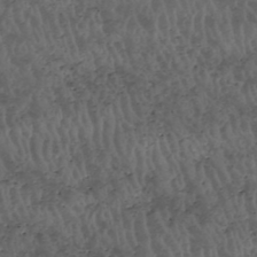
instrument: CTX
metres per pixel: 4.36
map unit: HNhu
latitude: -47.7288
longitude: 28.6896
